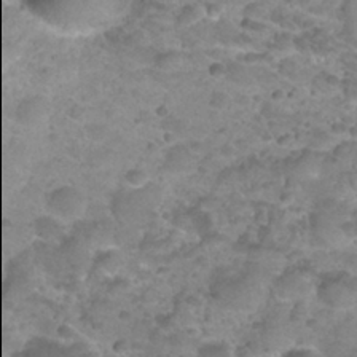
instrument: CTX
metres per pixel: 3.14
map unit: Nhu
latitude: 27.6883
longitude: -53.9906
